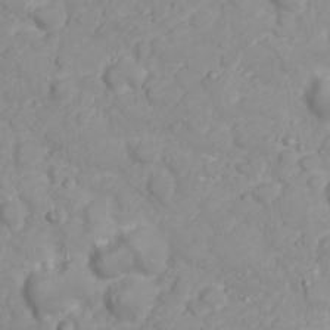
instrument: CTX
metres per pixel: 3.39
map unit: Nhu
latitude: 23.3104
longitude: -61.0836
